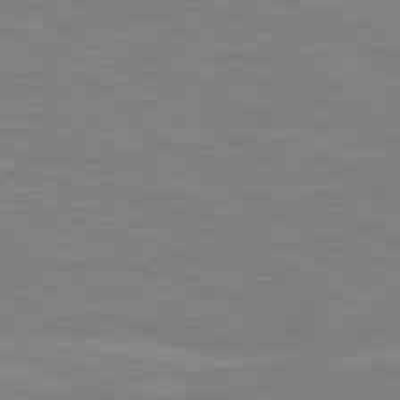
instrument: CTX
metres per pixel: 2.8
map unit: Hpe
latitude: 79.3860
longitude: -127.1781
